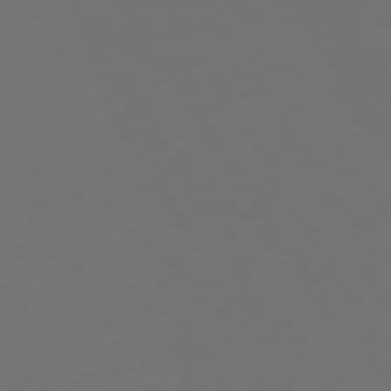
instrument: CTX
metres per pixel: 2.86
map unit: Hpe
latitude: 73.2348
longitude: -128.3089
